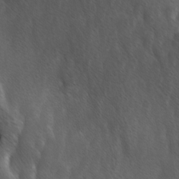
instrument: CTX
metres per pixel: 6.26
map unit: Ave
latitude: -0.4440
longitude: -112.8191
